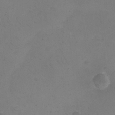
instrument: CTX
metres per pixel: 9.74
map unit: eHh
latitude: -9.7289
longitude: -65.5938
